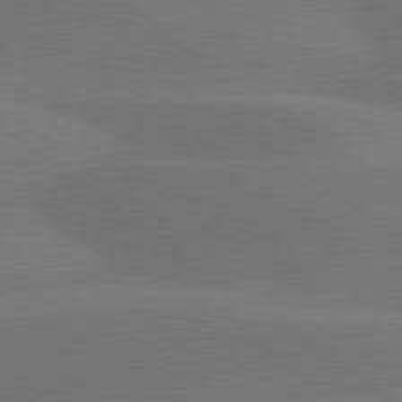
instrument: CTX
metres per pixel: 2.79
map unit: lApd
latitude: 79.7261
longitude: -89.6505
